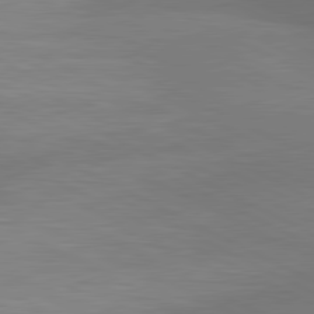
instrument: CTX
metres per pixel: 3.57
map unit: lApd
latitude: 81.0080
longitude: 139.5399
